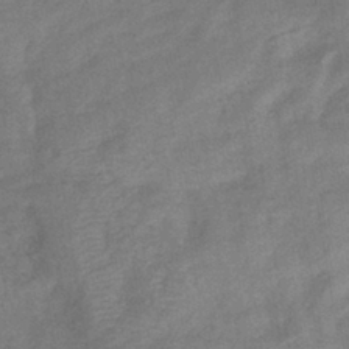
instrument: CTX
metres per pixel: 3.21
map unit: eHb
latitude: -40.5574
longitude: 79.2942
